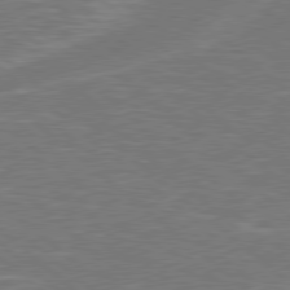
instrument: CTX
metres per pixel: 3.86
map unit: Hpe
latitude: 78.5735
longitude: -152.7247
